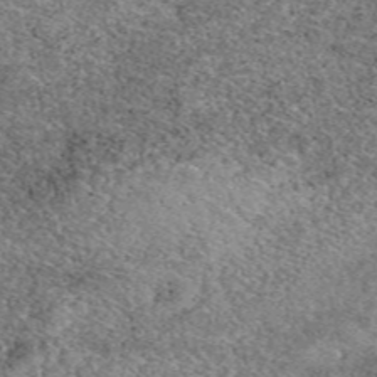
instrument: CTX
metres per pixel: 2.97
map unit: eAb
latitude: 49.6505
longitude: 109.0486
